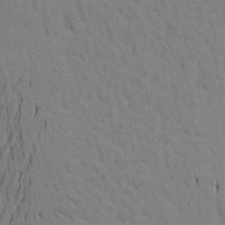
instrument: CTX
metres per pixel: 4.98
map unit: Aa
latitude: 21.5749
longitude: -148.3089
